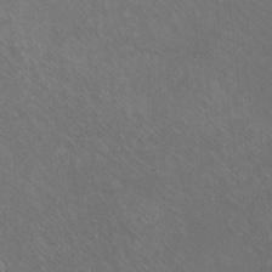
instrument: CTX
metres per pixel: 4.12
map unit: eHh
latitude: -10.4818
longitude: -65.8772
